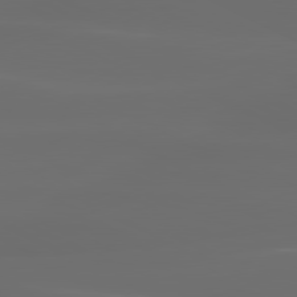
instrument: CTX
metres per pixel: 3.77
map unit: lApd
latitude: 81.0269
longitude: -136.0822
